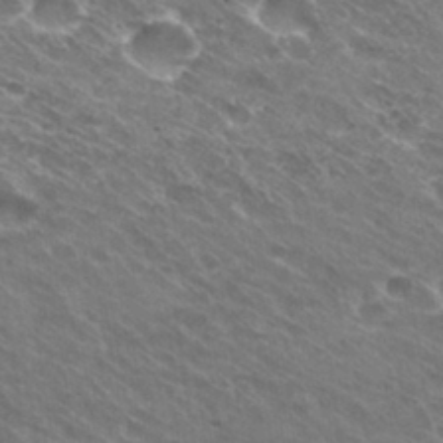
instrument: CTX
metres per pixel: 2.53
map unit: Hto
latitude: 30.6113
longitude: -43.5938
